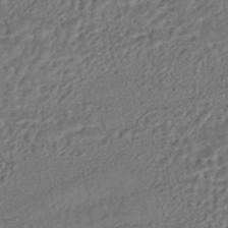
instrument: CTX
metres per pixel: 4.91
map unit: HNhu
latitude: -45.9367
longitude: 104.2928
